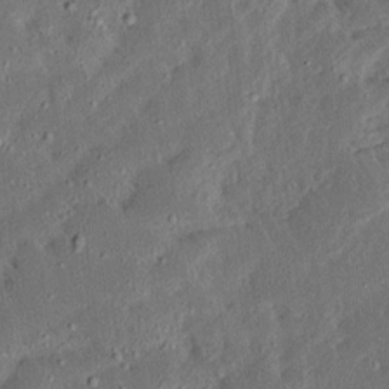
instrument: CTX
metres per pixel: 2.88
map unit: Ave
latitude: 15.2159
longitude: -138.6868
